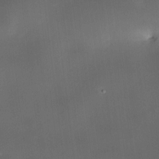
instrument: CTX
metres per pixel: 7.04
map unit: HNhu
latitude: 10.3467
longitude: 9.6722
